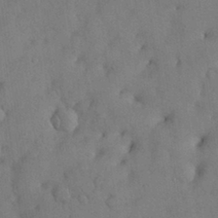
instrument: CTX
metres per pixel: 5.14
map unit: Nhu
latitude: 28.5734
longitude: -69.8961
